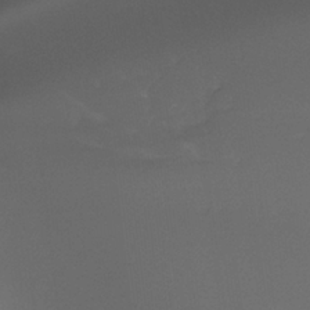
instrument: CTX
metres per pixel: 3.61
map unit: Ht
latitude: -8.3306
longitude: -39.2348
